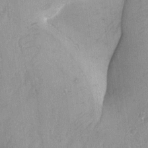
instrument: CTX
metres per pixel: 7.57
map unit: Ave
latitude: -7.3698
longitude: -118.7246
